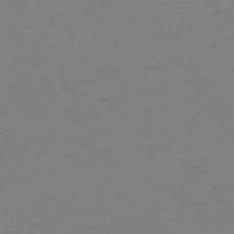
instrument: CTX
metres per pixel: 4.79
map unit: Ap
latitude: -73.9556
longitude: -82.3656
